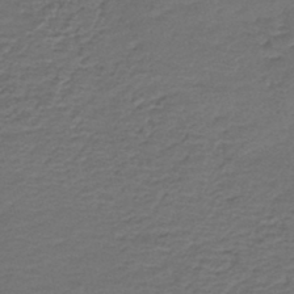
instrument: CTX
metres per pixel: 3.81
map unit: HNb
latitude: -43.5588
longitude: 50.6140
